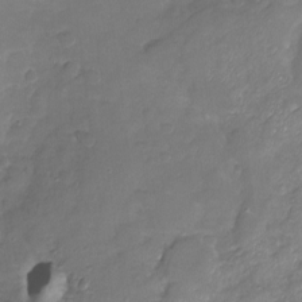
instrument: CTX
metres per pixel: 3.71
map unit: Nhu
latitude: -18.9164
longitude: -57.9717
